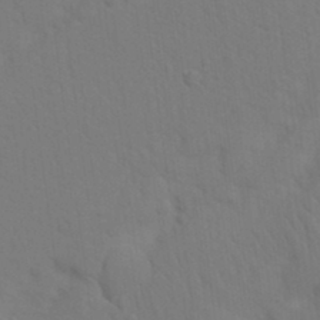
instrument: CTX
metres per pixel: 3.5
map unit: Nhu
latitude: 22.4790
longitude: -73.8017
